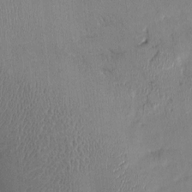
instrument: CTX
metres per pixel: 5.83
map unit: Nhu
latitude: -1.0109
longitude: -14.7625
